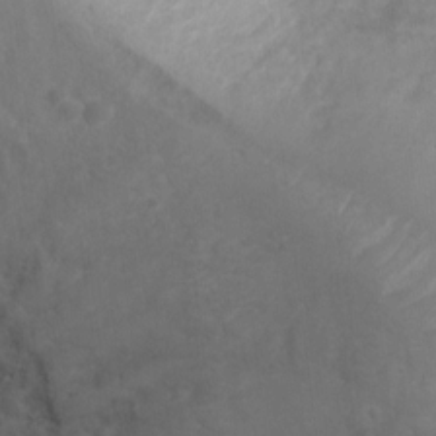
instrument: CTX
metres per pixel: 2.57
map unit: Ht
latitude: 3.5749
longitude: -29.1781
